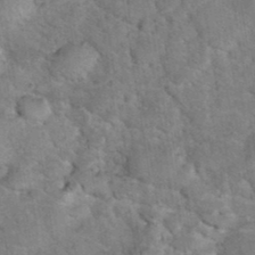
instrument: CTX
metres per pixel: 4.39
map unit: eHh
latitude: 37.3482
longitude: -66.7624
